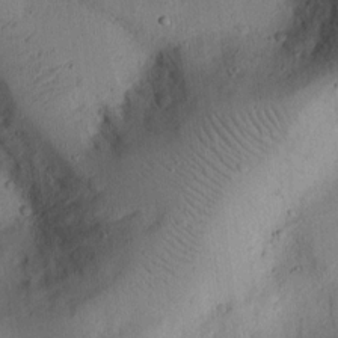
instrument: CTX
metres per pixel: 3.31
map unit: Ht
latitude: 11.8961
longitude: -74.9325
